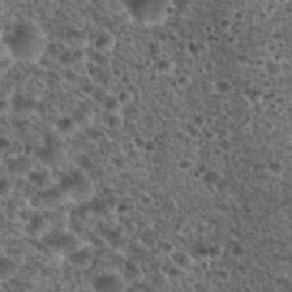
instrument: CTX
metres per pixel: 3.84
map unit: Nhu
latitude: 29.0269
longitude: -49.6505
